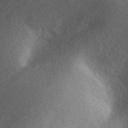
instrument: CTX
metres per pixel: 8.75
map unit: eAb
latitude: 48.8380
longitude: 118.5952
